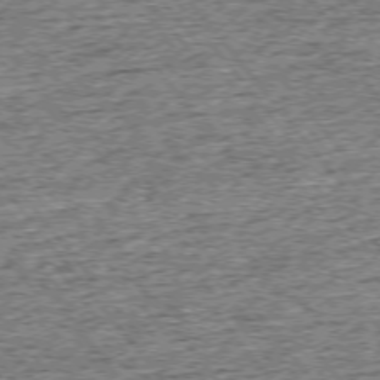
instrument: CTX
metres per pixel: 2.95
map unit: Ap
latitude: -75.3699
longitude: -91.8583
